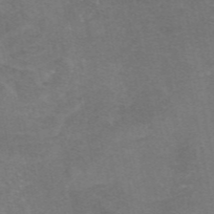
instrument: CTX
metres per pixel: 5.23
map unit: eAb
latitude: 47.4238
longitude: 104.3684
